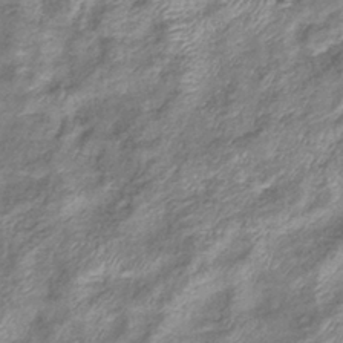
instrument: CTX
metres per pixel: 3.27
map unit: eHb
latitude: -37.6155
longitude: 76.2173
